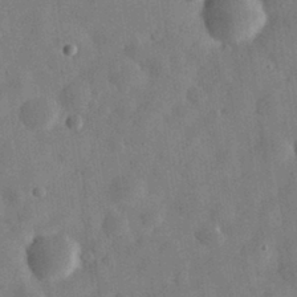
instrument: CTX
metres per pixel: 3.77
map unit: eHh
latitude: 30.4034
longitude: -75.7261
